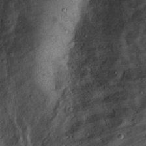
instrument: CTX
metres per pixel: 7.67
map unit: Hto
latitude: 17.1403
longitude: -59.7261
